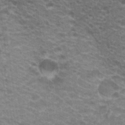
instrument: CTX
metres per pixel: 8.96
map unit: Hto
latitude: 20.3656
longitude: -36.8569
